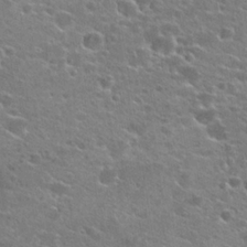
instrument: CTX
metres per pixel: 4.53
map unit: Hto
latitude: 22.5168
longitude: -41.1214
